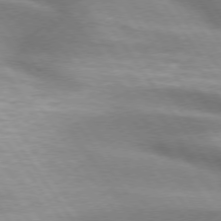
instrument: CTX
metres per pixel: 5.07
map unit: lApd
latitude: 74.9136
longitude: -63.6127
